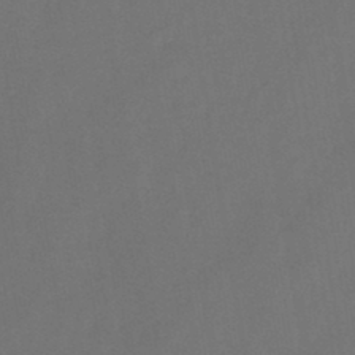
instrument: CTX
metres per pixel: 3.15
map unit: HNb
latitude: -44.3306
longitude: -39.2726
